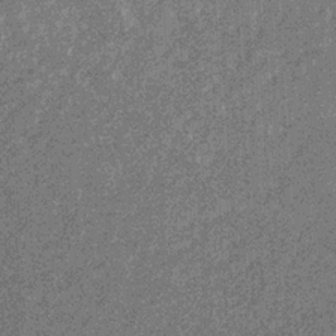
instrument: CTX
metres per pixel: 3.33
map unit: eHb
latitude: -31.7855
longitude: 69.4643
